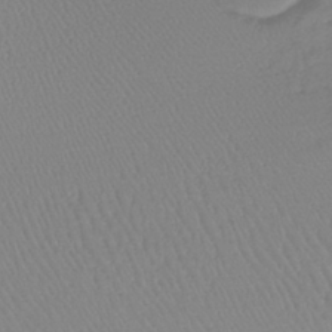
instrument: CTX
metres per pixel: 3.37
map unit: lHb
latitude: -40.9919
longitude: 61.2943
